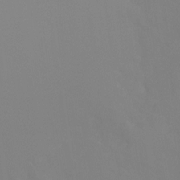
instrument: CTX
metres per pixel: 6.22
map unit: Ht
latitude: -4.5573
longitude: -60.8569
